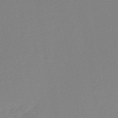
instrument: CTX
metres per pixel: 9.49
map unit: eHh
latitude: -45.8045
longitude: -29.1781
